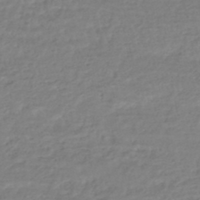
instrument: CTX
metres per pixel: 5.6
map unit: HNhu
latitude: -47.1242
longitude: 96.0283
